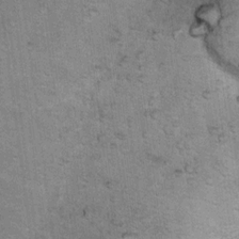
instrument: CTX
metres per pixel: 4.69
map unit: Ht
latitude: 11.3860
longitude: -37.3670
